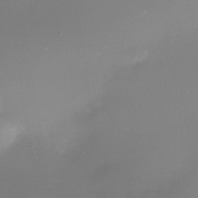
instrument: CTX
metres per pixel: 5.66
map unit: Nhe
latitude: -36.2739
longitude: -117.7261
